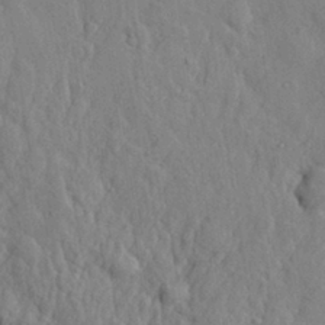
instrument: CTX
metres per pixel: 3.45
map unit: eHh
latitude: 29.3104
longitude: -79.1781
